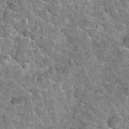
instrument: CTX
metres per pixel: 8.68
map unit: Nhu
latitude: 32.1955
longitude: -52.3656
